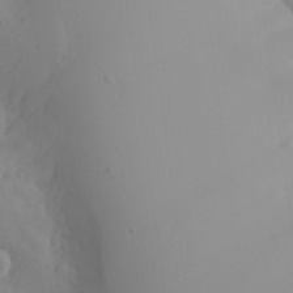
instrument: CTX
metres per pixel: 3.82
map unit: Aa
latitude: 24.7057
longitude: -127.5371
